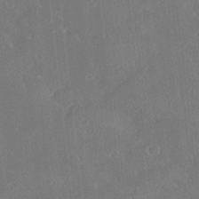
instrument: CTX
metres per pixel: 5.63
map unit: Ave
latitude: 19.0647
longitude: -137.4994
